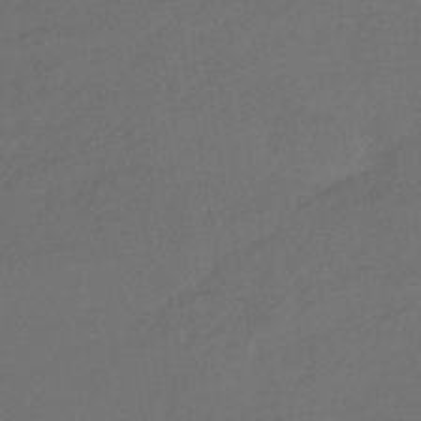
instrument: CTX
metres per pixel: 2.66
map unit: HNhu
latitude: -42.4251
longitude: 95.5588
